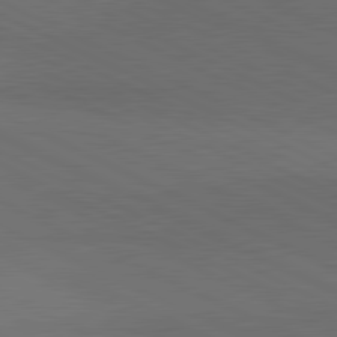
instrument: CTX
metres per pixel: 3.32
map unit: lApd
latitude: 81.2915
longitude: 148.7464
